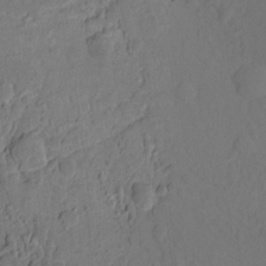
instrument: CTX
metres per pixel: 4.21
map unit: Hto
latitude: -7.6722
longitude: -44.4790
